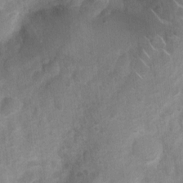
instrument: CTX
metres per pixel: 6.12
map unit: Ht
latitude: 2.8569
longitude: -26.9514
